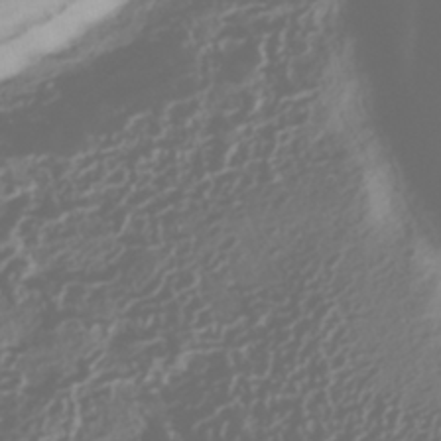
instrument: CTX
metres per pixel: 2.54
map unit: HNhu
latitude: -42.5006
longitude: 106.1039
